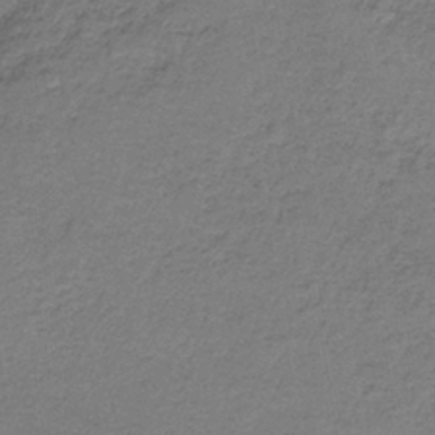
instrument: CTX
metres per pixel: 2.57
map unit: HNb
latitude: -37.2376
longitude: 54.4440
